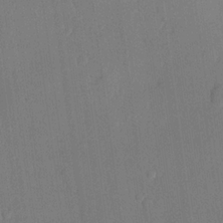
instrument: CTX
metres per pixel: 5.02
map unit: lHvf
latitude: 20.8947
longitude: 146.2172
